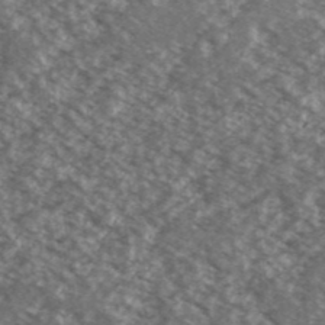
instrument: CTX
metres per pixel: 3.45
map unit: Ave
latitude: 38.8002
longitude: -110.6302
